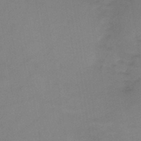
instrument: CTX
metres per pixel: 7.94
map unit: HNb
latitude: -46.8408
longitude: -39.0836
